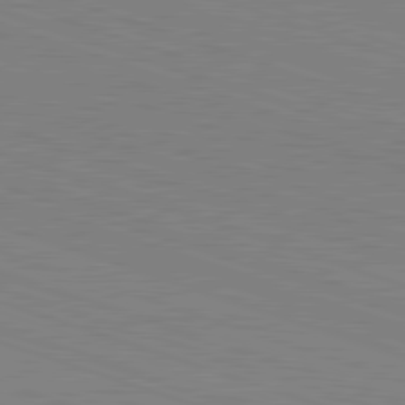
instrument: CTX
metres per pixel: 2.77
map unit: Hpe
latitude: -82.8597
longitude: 5.5210
